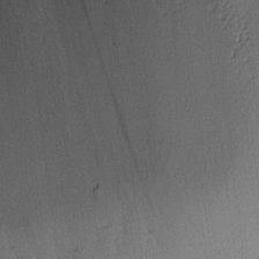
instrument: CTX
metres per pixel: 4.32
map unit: Htu
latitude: 1.8205
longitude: -178.2901
